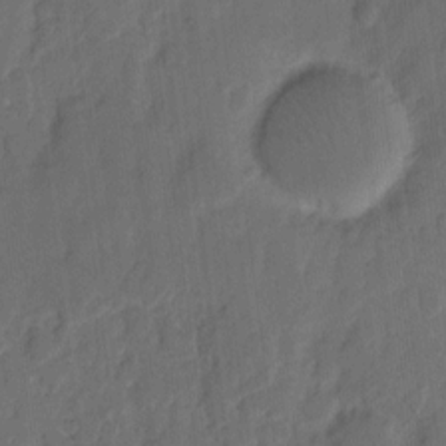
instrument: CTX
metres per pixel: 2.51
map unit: eHh
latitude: 8.5735
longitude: -65.2915
